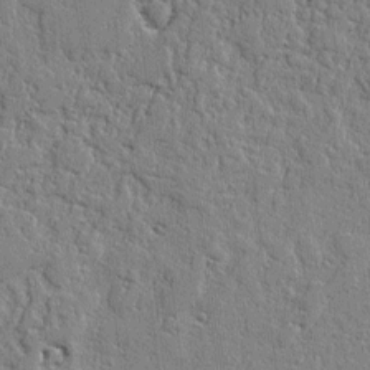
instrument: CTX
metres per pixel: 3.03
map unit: lAvf
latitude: -2.1794
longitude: -105.5749
